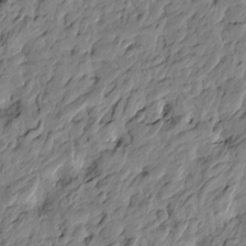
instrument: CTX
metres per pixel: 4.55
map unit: Htu
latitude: -3.8611
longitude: 178.8597
